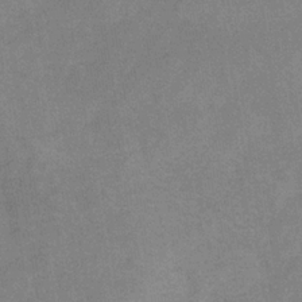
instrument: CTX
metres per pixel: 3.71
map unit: eHb
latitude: -32.5574
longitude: 67.9745
